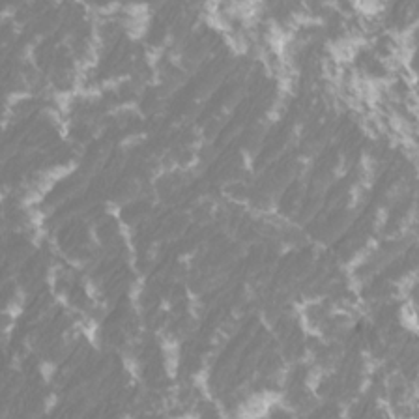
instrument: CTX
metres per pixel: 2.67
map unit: Htu
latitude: -10.3873
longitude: -73.8961
